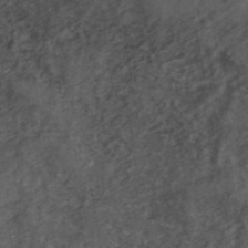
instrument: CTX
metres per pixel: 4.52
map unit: ANa
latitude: 41.2348
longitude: 53.0297
